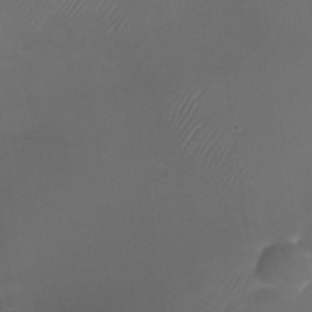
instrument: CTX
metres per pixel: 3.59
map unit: Nhu
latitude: -23.7667
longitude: -70.3089
